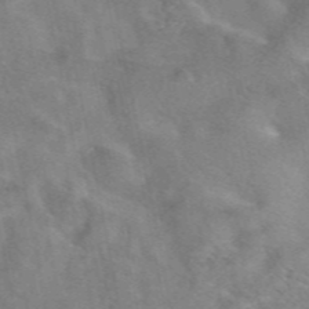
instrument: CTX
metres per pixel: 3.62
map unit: eAb
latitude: 47.8206
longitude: 119.6911
